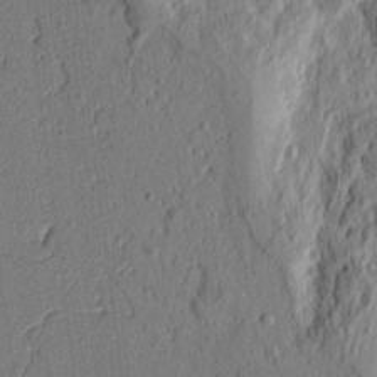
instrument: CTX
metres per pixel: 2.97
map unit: Ht
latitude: 11.2537
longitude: -75.6883
